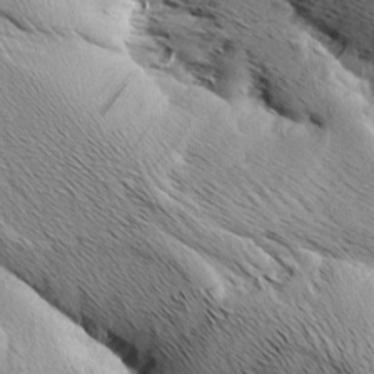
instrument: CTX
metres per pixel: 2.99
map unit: Aa
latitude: 6.7624
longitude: -137.7450
